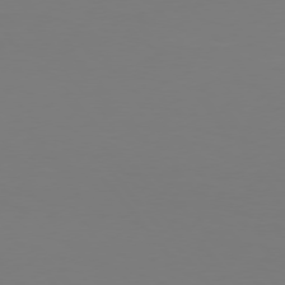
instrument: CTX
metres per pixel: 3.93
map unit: Hpe
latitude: 75.7828
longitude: -139.4993
